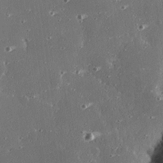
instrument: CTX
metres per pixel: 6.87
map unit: eHh
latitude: 25.0836
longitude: -89.6883
